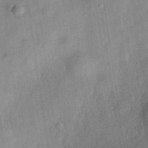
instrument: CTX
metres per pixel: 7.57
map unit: Hve
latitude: -31.1242
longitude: 91.9745
